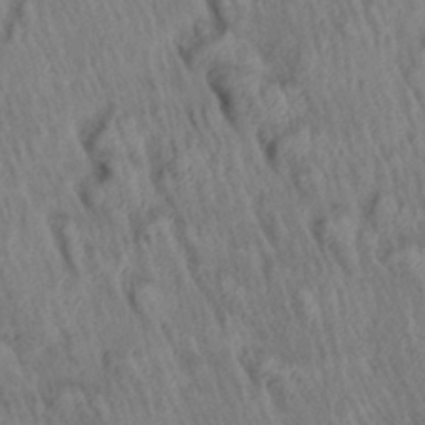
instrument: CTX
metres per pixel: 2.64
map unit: Aa
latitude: 28.9702
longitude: -137.4049
